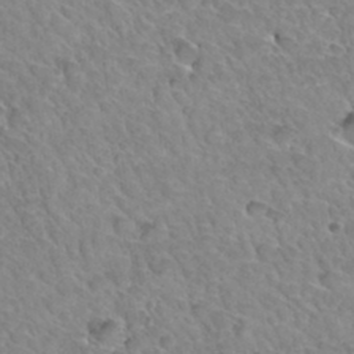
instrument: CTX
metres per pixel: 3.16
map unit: Hto
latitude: 34.6301
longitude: -46.3090
